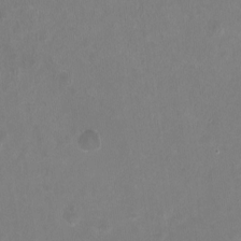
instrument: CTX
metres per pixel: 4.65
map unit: HNhu
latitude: -2.6707
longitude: -0.6868
